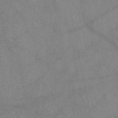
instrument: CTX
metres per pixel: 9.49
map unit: eAb
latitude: 48.8380
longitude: 111.2187
